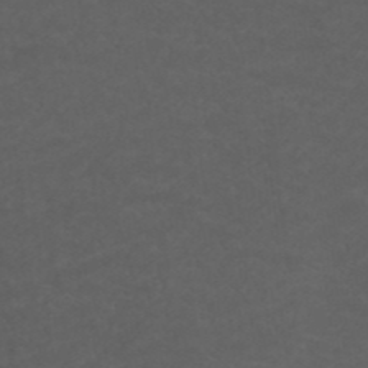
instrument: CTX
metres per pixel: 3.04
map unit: ANa
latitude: 39.4237
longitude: 23.8423
